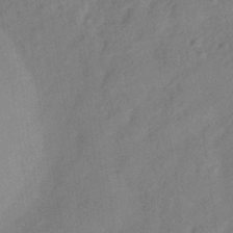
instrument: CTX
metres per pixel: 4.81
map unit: Hve
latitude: -33.4644
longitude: 92.1606
